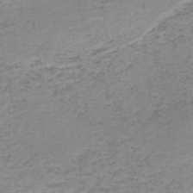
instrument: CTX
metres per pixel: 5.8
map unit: HNb
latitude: -51.3132
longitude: -52.8947
